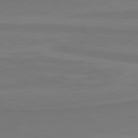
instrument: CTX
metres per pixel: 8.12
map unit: lApd
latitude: 81.6316
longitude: 169.5777
